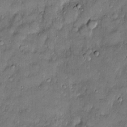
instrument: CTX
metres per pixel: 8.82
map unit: Htu
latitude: -6.6140
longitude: 158.6329
